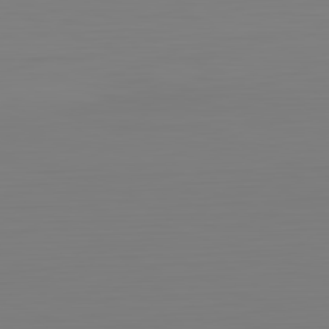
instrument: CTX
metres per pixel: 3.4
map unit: Hpe
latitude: -82.3684
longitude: 8.9731
